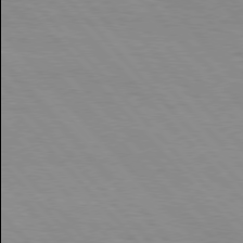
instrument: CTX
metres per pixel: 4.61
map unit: Hpe
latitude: 76.5356
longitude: -153.9906
